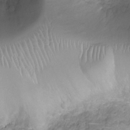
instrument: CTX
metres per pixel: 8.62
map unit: Ht
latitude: -7.5966
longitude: -19.5560
